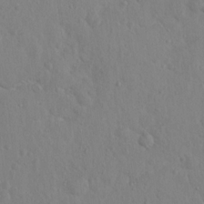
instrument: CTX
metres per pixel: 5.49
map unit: Hto
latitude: 14.7247
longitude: -29.5560
